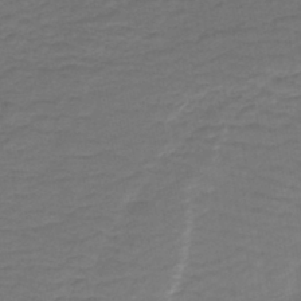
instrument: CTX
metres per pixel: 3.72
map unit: HNb
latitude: -43.7855
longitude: 52.2172
